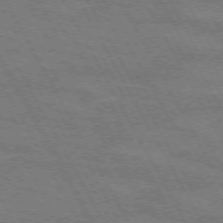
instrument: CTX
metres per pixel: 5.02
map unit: lApd
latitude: 71.8016
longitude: -55.3293
